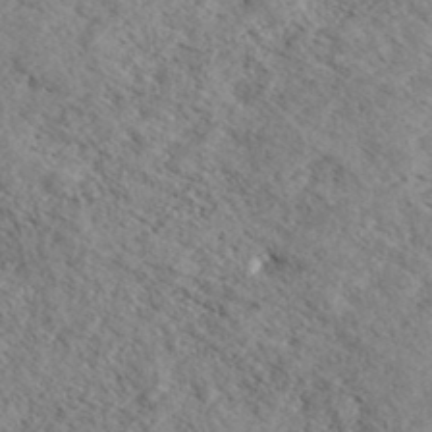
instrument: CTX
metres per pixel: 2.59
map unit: eHh
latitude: 36.0444
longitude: -139.4615
